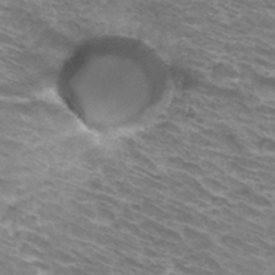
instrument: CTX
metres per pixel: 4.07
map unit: Hto
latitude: 32.8191
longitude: -42.2712
